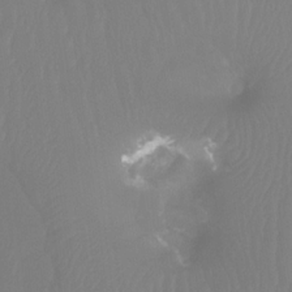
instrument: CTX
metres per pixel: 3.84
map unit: Ht
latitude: -12.1039
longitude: -46.0822
